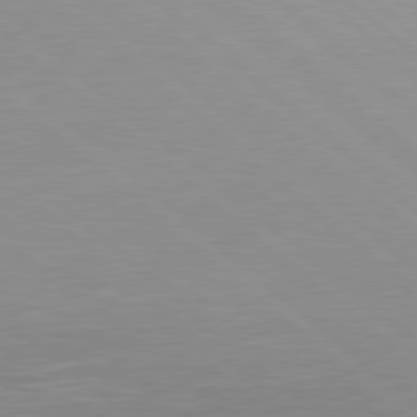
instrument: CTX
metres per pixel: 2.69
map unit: Hpe
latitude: 78.3090
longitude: -125.3481
